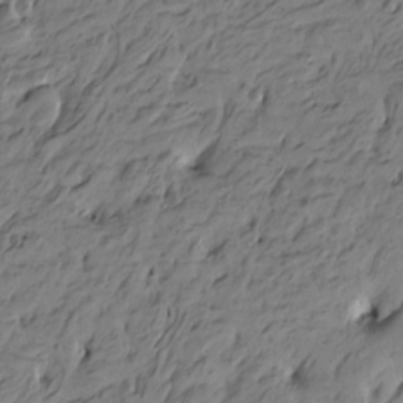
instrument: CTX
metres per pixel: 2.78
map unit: Htu
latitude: -5.2565
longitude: -178.4034
